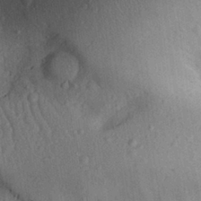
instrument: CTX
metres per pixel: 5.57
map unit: Aa
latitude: 28.8191
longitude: -144.2711
